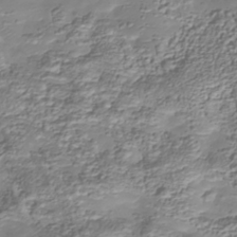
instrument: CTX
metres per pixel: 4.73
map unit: Nhu
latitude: -38.0850
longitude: -81.9339
